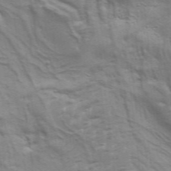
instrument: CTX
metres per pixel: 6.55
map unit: Aa
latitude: 34.2900
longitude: -135.8394
